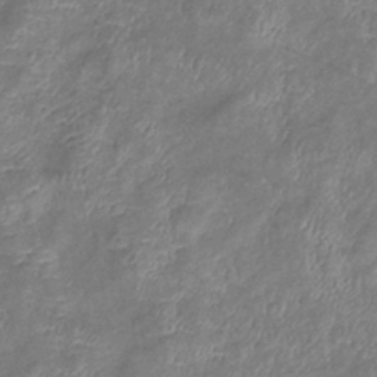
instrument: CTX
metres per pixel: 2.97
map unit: eHb
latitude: -38.5385
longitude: 76.0850
